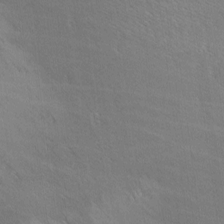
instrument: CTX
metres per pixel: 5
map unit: lAa
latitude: -4.8030
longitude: -120.7813
